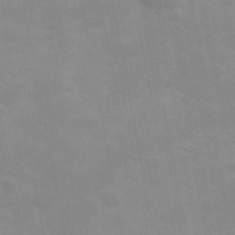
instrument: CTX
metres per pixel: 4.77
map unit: Hve
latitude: 31.2348
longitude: 150.2173
